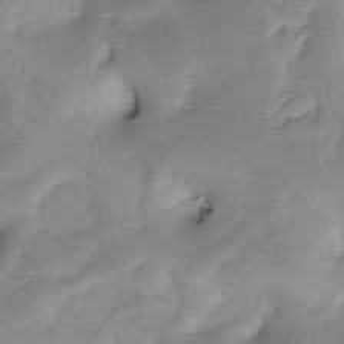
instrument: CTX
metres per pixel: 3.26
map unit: Nhu
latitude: -4.5384
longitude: -84.6491
